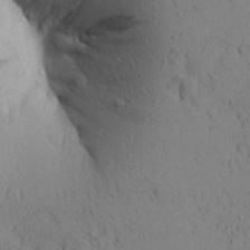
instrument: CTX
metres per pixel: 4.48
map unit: Aa
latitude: 26.1956
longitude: -148.5168
